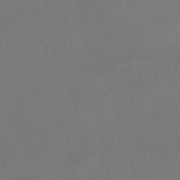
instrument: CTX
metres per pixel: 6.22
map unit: HNhu
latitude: -42.3873
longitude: 105.0864
